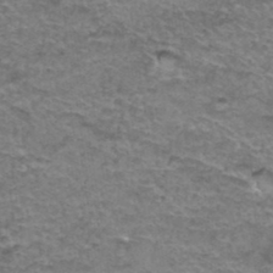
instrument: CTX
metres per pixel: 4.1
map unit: Hto
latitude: 36.8191
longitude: -42.5924
